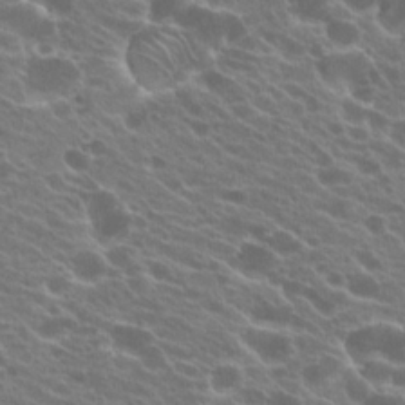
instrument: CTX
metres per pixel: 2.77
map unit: Hto
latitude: 22.4979
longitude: -38.1956
